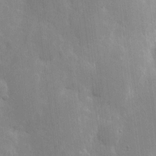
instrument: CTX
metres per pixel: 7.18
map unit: eHh
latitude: 7.1592
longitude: -72.3090
